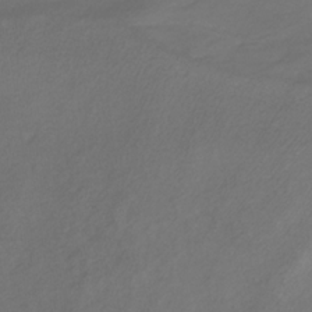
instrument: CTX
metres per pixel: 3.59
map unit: eHb
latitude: -30.7463
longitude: 63.6344
